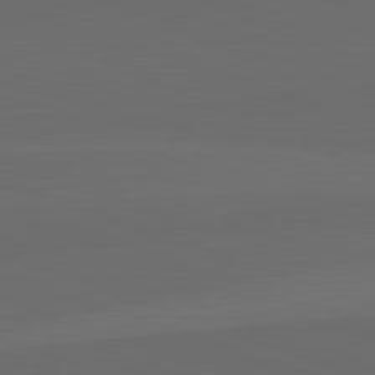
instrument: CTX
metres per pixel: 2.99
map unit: lApd
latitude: 82.3656
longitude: 135.5966
